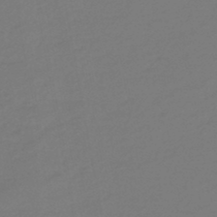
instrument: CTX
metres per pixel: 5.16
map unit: eHb
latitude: -46.7463
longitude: 88.3117
